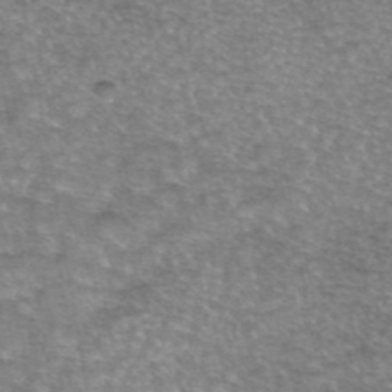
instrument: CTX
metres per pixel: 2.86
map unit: eAb
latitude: 45.4804
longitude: 103.4643
